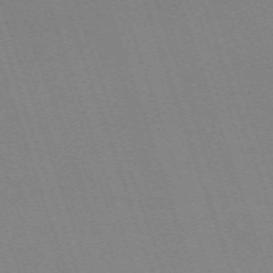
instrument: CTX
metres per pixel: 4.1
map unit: eHh
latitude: -64.6330
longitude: 51.4832
